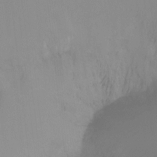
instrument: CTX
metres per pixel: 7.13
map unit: Ht
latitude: -12.7085
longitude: -50.1388
